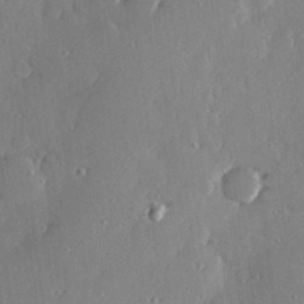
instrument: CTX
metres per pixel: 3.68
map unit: Hve
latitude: 28.5734
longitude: -91.5182
